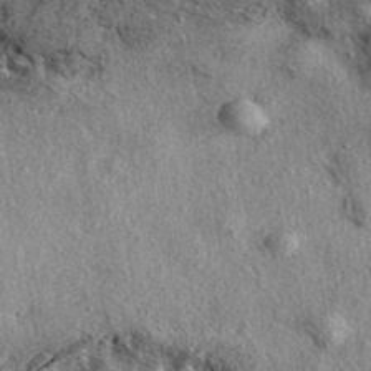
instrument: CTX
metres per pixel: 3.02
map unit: eAb
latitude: 39.8394
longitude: 111.9367
